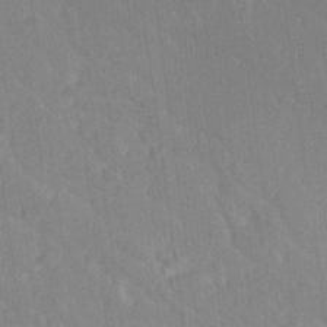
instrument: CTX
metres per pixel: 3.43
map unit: Ave
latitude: 20.0255
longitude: -136.7624
